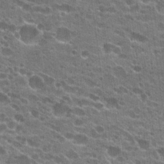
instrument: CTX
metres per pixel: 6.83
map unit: Hto
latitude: 23.1403
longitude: -42.9136
